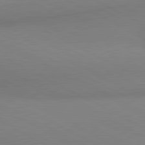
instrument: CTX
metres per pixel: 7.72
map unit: lApd
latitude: 80.9703
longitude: 135.0864
